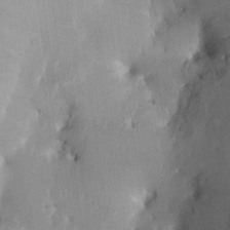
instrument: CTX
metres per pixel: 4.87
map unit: HNhu
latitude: 6.4790
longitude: -3.4615
